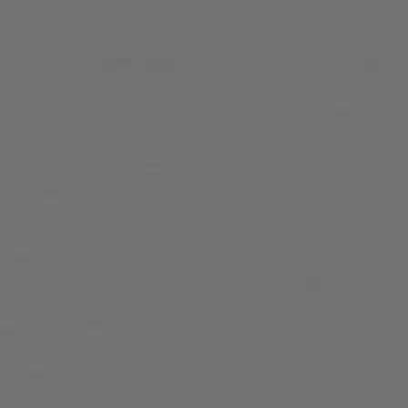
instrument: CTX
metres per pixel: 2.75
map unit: Ap
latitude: -76.0094
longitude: -74.5168
